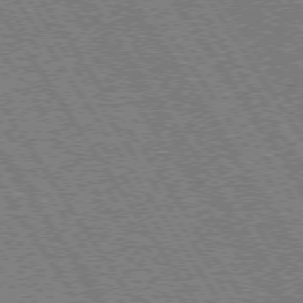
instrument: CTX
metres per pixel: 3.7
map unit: Hpe
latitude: 73.9151
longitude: -141.1781
